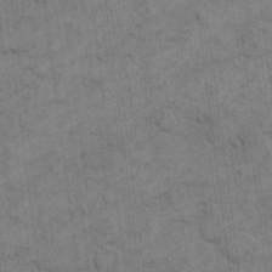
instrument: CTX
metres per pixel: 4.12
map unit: eHh
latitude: 12.7624
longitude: -65.4237
